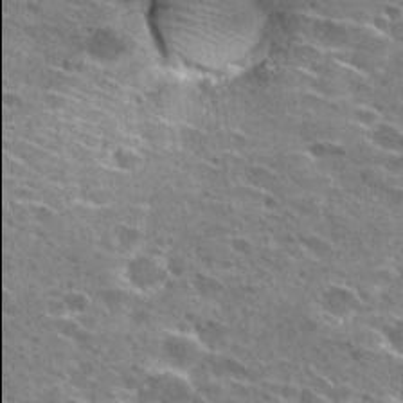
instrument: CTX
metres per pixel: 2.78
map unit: Hto
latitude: 28.0822
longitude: -45.9906
